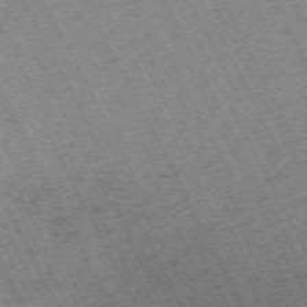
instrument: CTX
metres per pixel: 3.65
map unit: Hpe
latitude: -71.1620
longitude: 10.8597
